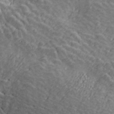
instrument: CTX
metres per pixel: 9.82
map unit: ANa
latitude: 40.7435
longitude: 20.2928
